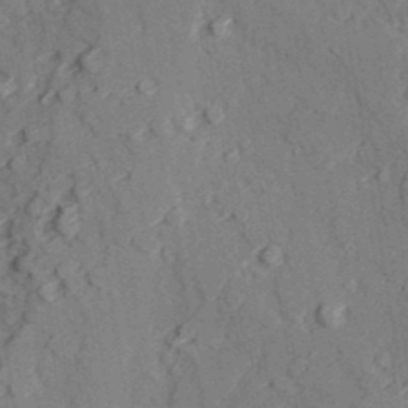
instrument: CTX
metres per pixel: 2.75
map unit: lAvf
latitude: 27.0270
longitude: -109.3670
